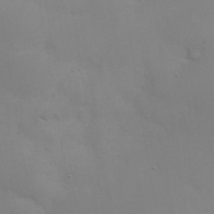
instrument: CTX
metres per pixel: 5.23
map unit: eHh
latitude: 38.5924
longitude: -67.4048
